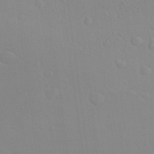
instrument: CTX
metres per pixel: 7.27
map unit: Ave
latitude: 23.3482
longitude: -136.8380
